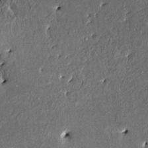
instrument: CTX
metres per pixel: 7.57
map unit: HNhu
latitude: 3.9339
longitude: 6.8786
